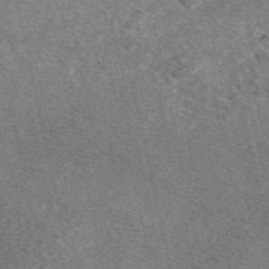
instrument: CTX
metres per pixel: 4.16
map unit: eAb
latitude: 48.4034
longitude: 112.4629
